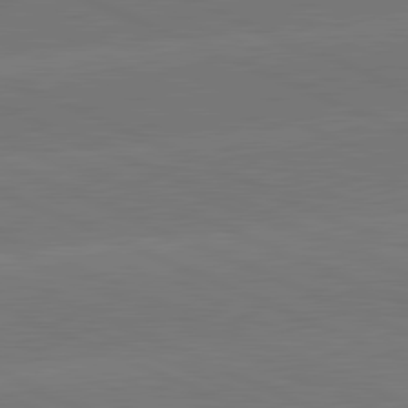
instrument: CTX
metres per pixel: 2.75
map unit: lApd
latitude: 81.7827
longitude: -155.2726
